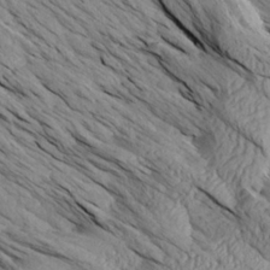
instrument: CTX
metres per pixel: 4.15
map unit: Aa
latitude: 27.1025
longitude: -133.4238
